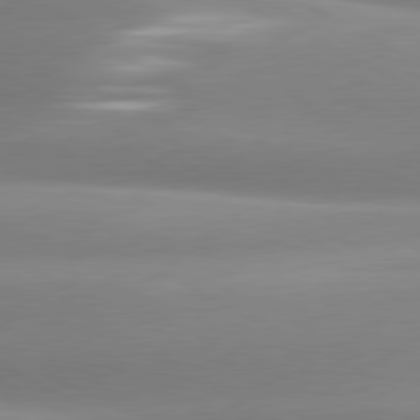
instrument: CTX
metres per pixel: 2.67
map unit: lApd
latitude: 80.4601
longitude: -159.1970
